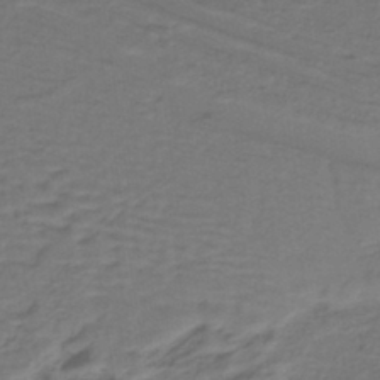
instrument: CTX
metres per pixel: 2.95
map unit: lHb
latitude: -39.0109
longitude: 57.8044
